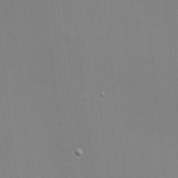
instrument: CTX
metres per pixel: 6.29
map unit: eHh
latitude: -2.7463
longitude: -80.4412
